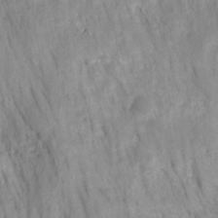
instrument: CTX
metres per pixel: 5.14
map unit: HNhu
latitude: -27.4265
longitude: 72.9919
